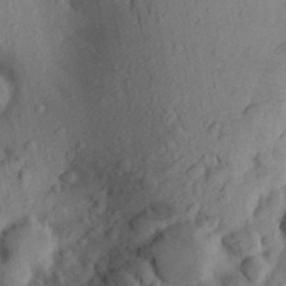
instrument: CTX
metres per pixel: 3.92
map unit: Aa
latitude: 25.5182
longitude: -147.9151
